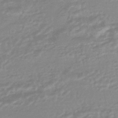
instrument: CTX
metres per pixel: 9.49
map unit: HNhu
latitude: -44.3306
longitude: 90.0850
